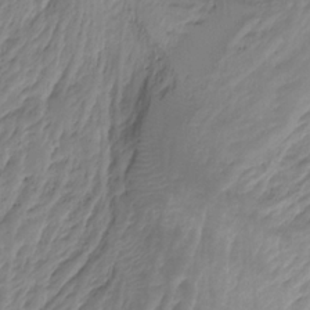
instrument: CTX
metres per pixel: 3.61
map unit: Hto
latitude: -8.1984
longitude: -44.7057
